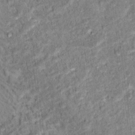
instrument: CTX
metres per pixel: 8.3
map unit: Nhu
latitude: 16.3089
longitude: -31.5560
